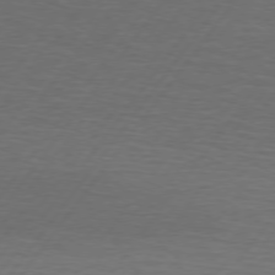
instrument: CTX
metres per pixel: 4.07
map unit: lApd
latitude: 74.4601
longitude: -78.5735
